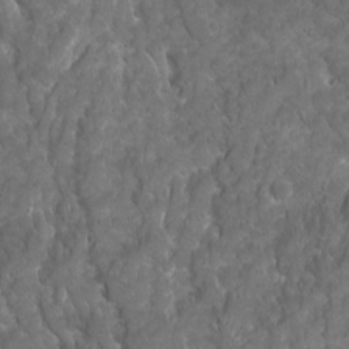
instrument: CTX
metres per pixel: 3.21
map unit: Ave
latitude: 16.2334
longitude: -133.0836
